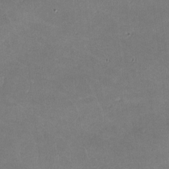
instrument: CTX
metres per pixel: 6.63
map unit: lHvf
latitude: -11.4077
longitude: -103.0080
